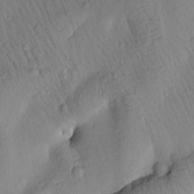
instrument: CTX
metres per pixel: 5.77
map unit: Htu
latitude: 0.9513
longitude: 174.7085
